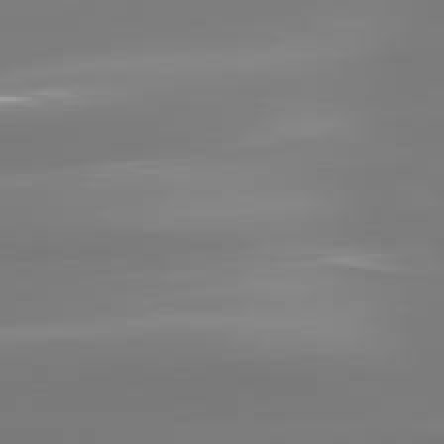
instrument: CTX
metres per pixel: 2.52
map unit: lApd
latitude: 81.1970
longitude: -134.1577
